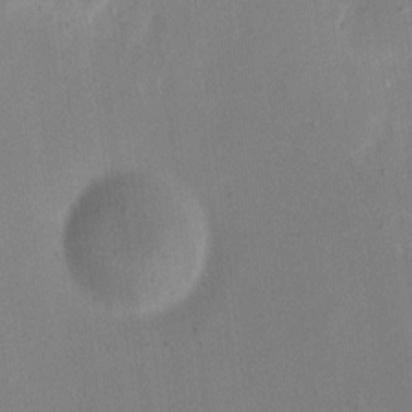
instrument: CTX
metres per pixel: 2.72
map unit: eHh
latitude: 10.9514
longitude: -69.5182
